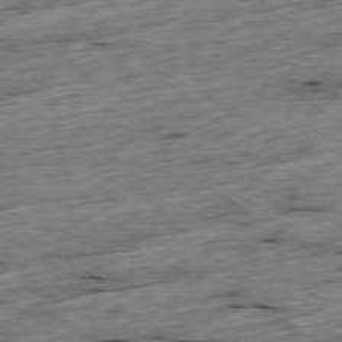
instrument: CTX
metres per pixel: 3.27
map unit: Ap
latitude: -79.4265
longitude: -89.2348
